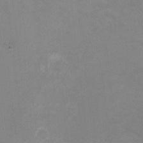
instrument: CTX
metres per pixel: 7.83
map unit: HNhu
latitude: -1.3132
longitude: -4.4790
